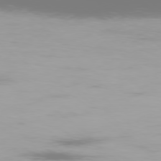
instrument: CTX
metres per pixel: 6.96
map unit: Ap
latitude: -79.2565
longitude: -60.2333
